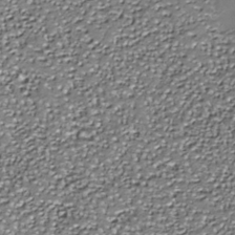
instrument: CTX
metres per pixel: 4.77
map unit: Nhe
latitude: -36.3684
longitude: -87.2537
